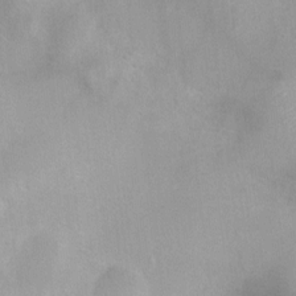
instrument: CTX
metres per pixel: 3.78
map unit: Ht
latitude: -8.3306
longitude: -21.3293
